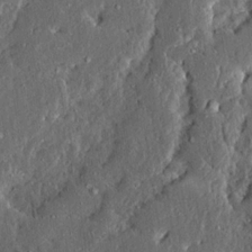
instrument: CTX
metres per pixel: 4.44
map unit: Ave
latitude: 13.9528
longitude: -137.2537
